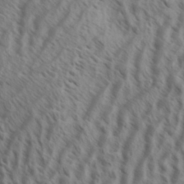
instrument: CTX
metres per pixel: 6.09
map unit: Aa
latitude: 33.8016
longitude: -139.0269
